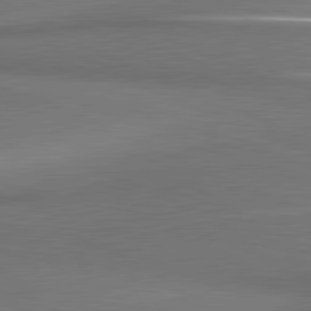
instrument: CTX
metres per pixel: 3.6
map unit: lApd
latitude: 81.4993
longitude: 174.1605
